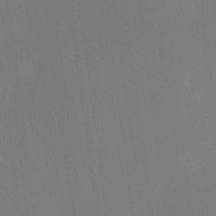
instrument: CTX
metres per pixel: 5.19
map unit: Htu
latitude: -14.5574
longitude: -48.7057
